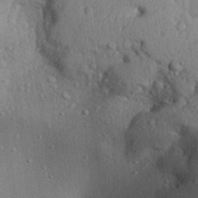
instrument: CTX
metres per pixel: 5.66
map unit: Aa
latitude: 31.3293
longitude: -144.2900
